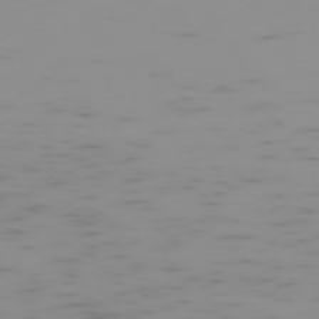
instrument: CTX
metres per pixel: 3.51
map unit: Hpe
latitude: -74.4818
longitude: 7.2943
